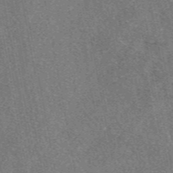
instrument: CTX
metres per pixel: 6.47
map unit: eAb
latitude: 48.2711
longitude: 109.9367
